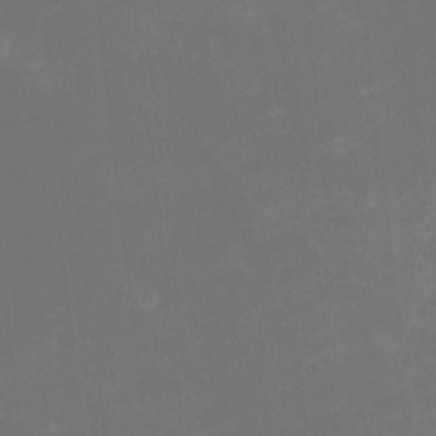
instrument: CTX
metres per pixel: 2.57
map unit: HNhu
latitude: -2.1038
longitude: -0.5168
